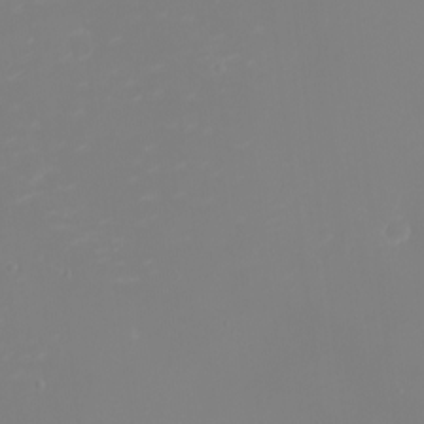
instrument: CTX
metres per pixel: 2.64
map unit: eHh
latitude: -2.8407
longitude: -75.1781
